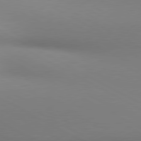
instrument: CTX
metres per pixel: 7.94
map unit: lApd
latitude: 80.6301
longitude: 135.1620
